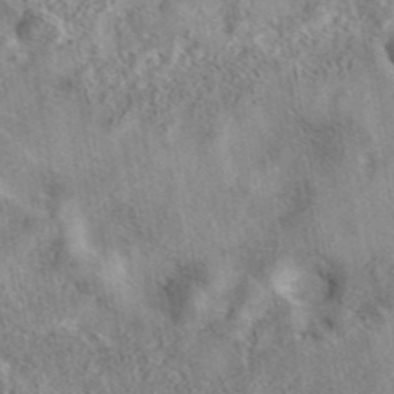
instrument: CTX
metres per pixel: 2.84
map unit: eAb
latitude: 42.1011
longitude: 109.7855
